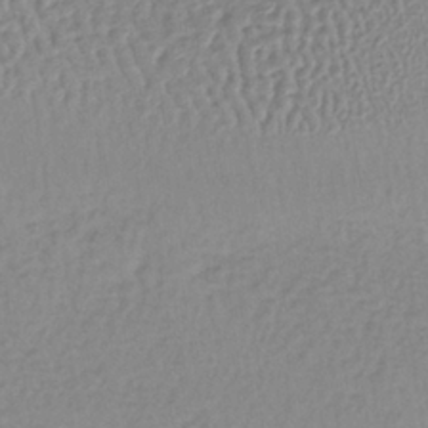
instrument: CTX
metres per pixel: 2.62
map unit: lHb
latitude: -36.5007
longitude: 61.7667
